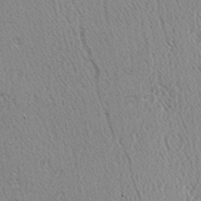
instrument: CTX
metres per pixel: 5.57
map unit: Hve
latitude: 2.5357
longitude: -124.6112
